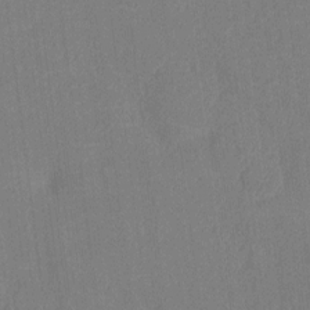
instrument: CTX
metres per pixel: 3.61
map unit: Nhu
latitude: -13.9367
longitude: -24.0255
